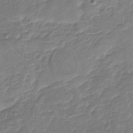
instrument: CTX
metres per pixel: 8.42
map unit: Nhu
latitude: -17.1620
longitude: -57.4426
